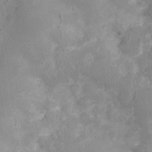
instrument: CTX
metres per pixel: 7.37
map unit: Nhu
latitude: 5.2348
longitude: -17.4993
